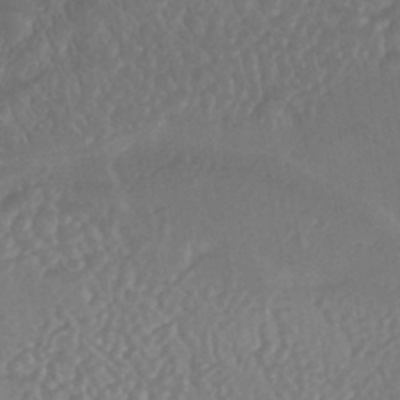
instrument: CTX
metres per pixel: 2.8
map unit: HNhu
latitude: -43.6910
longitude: 94.8030
